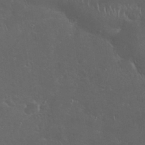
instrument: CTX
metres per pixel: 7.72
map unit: Nhu
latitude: 28.7624
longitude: -67.7638
